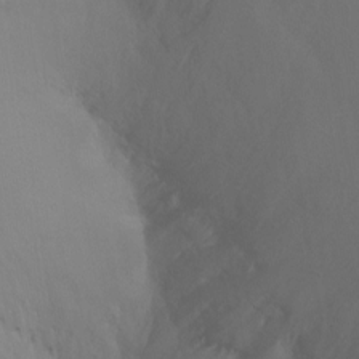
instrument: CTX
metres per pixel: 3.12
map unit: Ht
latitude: -8.2172
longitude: -36.9892
